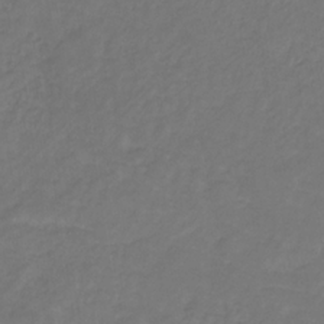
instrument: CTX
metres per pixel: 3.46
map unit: lHb
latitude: -31.0864
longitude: 65.5210
